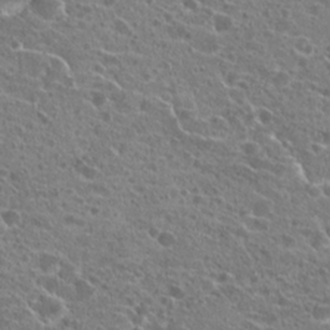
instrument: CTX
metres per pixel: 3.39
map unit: Hto
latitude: 21.8961
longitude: -39.9717
